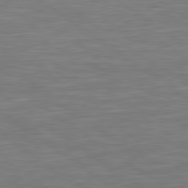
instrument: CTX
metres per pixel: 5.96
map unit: Hpe
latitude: 79.3482
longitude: -127.1025
